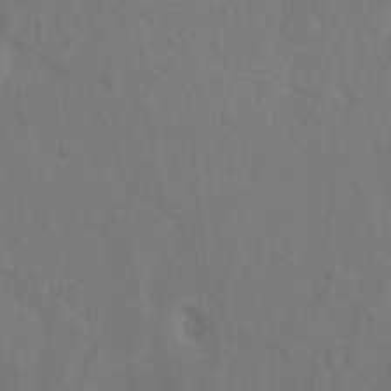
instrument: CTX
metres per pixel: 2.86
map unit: Hto
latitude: -7.5210
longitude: -50.8569
